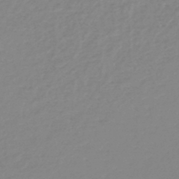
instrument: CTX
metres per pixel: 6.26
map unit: lHb
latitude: -45.3321
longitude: 65.7667
